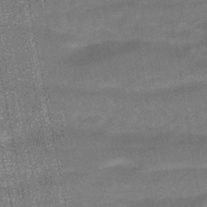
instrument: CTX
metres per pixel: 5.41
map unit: HNhu
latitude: -45.7100
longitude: 90.8408
